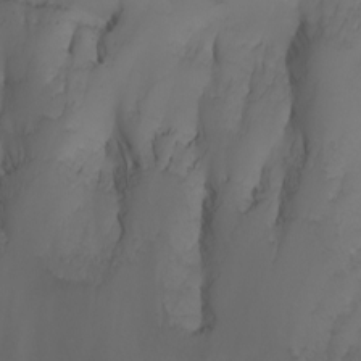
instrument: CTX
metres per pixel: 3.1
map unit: Nhu
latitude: -7.4454
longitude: -85.3482
